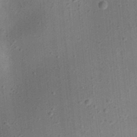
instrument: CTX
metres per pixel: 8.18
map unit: eHh
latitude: 24.6490
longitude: -70.9325
